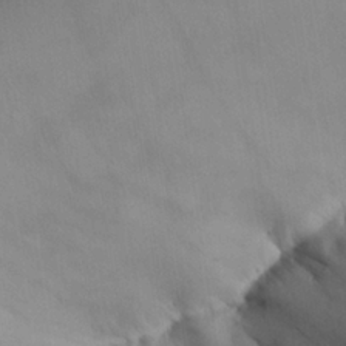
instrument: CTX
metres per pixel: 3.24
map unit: Aa
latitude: 24.5923
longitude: -128.1011
